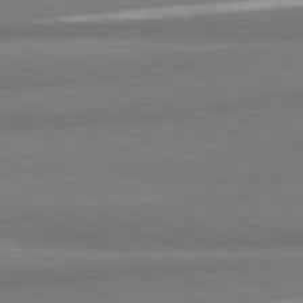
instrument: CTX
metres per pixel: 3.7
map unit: lApd
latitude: 82.1011
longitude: 174.4628
